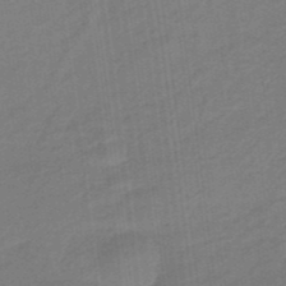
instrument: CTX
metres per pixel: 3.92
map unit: eHb
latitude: -46.2361
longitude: 87.4643
